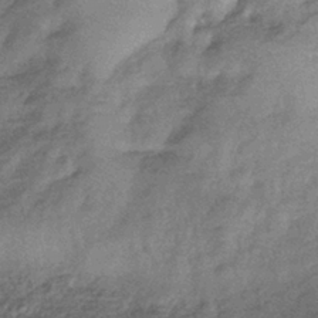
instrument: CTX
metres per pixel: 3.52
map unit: eHb
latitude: -39.6344
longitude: 81.1809
